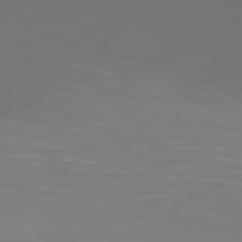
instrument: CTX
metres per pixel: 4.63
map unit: Hpe
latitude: 75.7072
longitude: -143.1403
